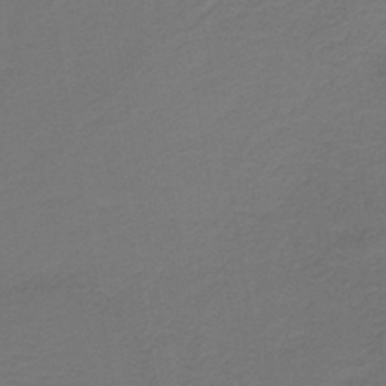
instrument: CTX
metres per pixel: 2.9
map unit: lHb
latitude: -43.3131
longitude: 53.0675
